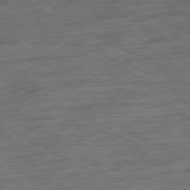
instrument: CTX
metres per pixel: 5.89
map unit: Ap
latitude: -79.8233
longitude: -70.6490
